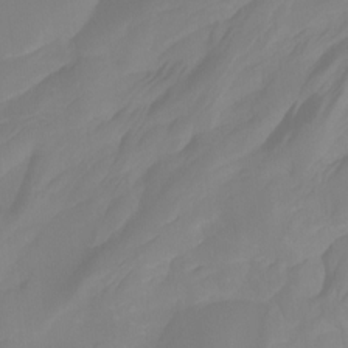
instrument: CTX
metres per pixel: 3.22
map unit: Nhu
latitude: -14.2173
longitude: -58.8569
